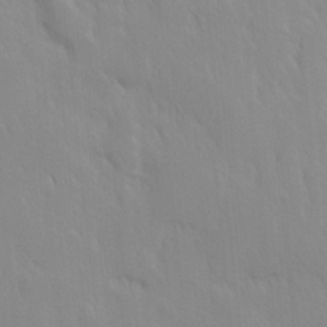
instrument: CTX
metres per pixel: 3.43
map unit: Ave
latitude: 9.6883
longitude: -104.1389
